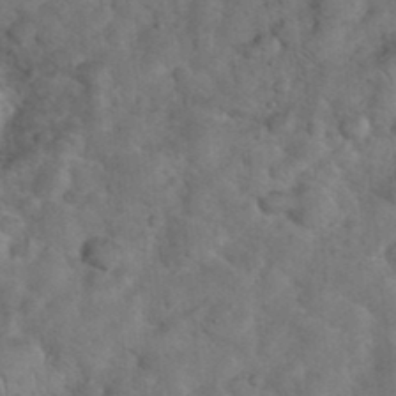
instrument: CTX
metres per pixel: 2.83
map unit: eHh
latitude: 36.7246
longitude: -65.1025
